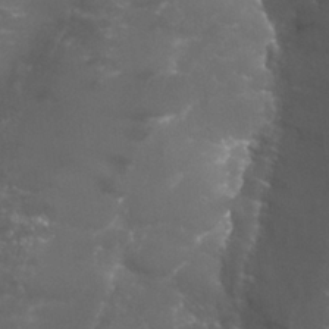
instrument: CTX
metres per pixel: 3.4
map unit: Nhu
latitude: 27.3293
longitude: -60.7435
